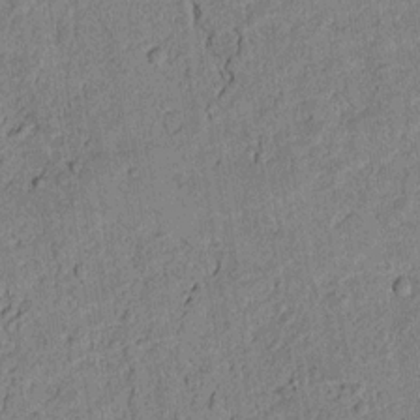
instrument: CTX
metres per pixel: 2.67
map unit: lAvf
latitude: 3.9150
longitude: 168.8408
